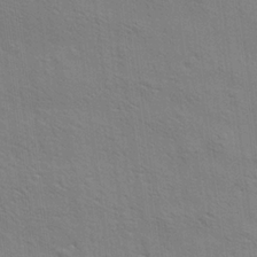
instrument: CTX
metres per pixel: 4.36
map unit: Aa
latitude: 20.5357
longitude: -140.5545
